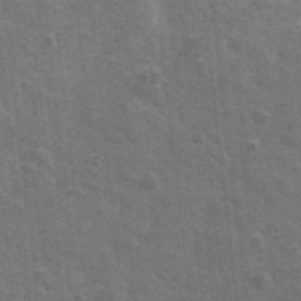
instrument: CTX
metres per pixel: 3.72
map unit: lHvf
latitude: 35.5560
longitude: -90.9514
